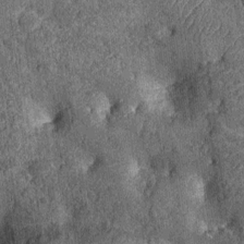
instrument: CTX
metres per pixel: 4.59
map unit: Nhu
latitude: -12.0661
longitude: -22.6868
